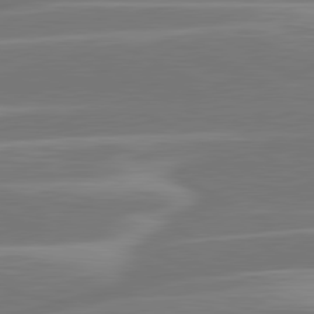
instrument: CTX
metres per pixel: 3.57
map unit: lApd
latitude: 81.2726
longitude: -130.2712
